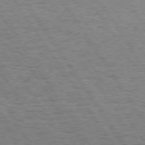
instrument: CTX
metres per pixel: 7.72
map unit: Hpe
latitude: 73.8206
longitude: -130.7814
